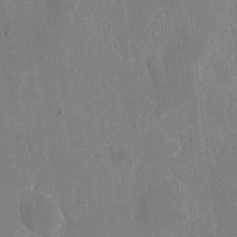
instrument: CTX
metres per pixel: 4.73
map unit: eHh
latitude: 5.3104
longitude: -67.1025
